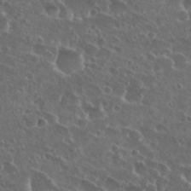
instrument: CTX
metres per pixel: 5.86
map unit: Hto
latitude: 27.0081
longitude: -50.7246
